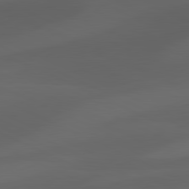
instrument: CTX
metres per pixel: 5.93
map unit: lApd
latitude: 81.4048
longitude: 123.2565
